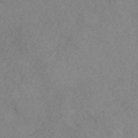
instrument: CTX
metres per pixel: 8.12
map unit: HNhu
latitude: -44.4818
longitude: 92.9542
